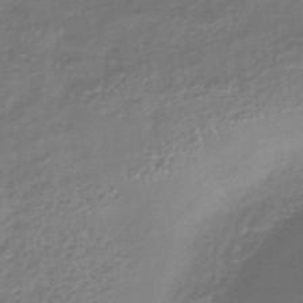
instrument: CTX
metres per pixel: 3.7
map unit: HNhu
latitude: -46.1983
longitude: 89.7099
